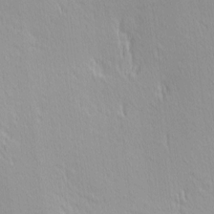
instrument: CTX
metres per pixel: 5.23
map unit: Hve
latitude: 12.0822
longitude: -90.4790
